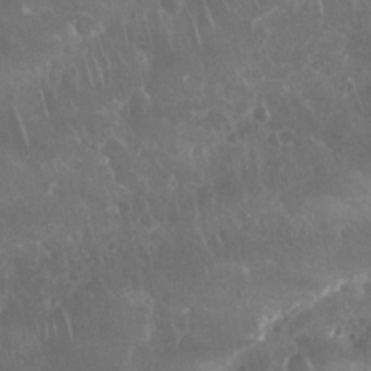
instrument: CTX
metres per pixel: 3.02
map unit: Nhu
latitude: 28.5357
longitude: -64.8191
